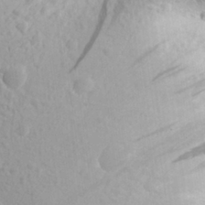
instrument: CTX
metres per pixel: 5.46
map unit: Aa
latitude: 27.0459
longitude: -142.4979
